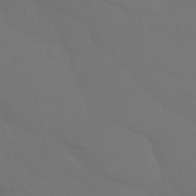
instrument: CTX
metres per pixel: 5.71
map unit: Nhu
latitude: 25.6316
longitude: -56.9891
